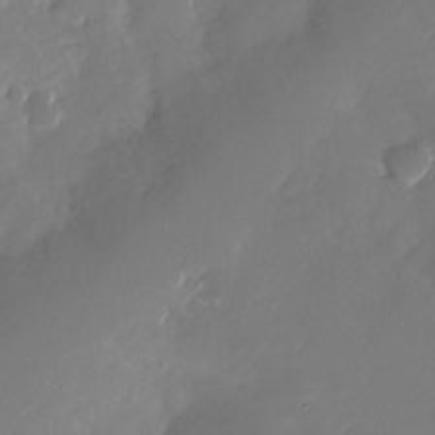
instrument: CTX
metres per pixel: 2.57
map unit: Nhu
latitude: -26.7085
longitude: -73.5560
